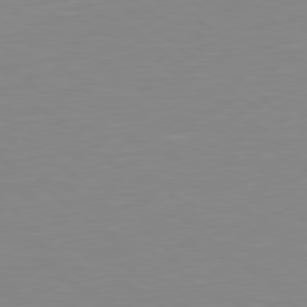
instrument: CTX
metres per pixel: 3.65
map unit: Hpe
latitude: 78.7813
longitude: -172.1199
